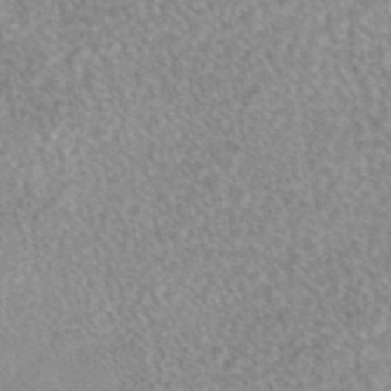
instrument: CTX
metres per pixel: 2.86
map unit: eAb
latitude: 45.1214
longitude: 104.4251
